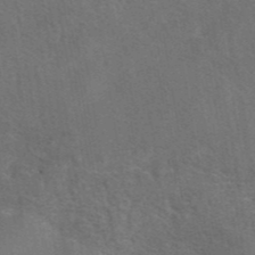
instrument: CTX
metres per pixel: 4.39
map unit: eAb
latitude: 42.3467
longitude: 108.1039
